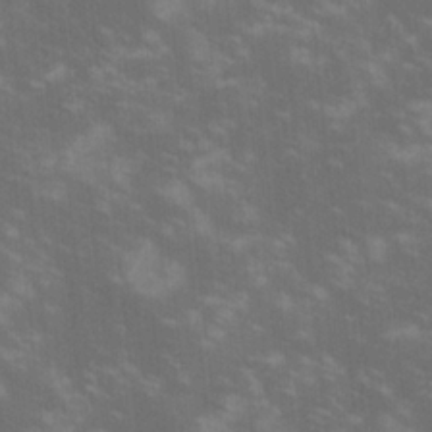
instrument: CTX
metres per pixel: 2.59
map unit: lHvf
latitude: -14.3496
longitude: -101.7639
